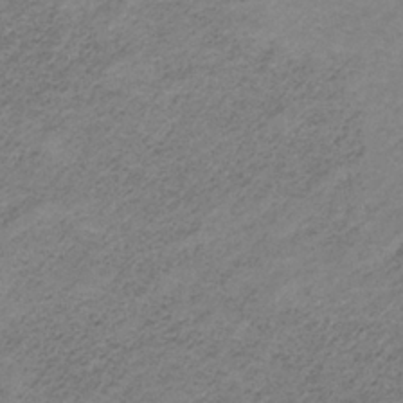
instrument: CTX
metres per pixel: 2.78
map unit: HNb
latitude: -32.6141
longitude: 60.0661
